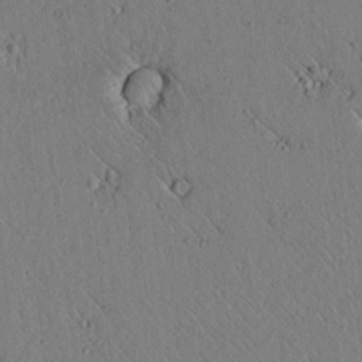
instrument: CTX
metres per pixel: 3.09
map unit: lAvf
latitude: 6.3845
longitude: 159.0864
